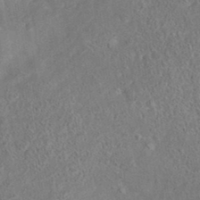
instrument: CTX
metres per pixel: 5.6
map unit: eAb
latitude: 35.4993
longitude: 111.4832
